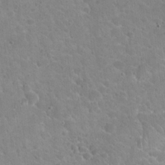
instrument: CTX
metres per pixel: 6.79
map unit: Hto
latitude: 21.9528
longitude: -50.6112
